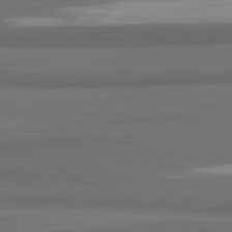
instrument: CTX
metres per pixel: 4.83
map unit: lApd
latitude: 81.7450
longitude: 172.2550
